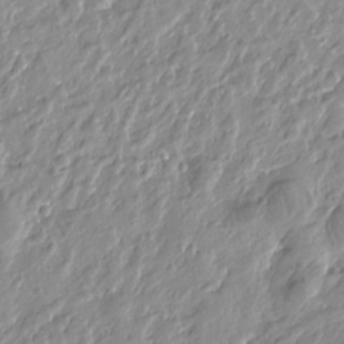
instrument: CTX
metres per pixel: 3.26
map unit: Htu
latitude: -4.1605
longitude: -179.6505
